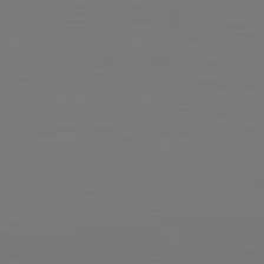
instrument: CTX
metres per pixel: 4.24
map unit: Hpe
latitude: -81.6344
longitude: 6.8597
